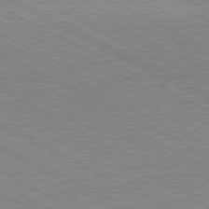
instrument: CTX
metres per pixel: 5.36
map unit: Ap
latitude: -81.6911
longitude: -72.0444
